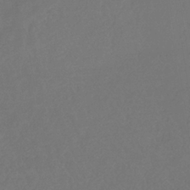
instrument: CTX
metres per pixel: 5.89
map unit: eHb
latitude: -35.2943
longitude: 78.8597
